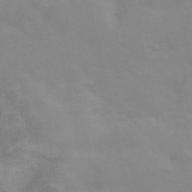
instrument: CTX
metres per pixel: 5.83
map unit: Nhu
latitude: 10.4790
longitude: -24.8946
